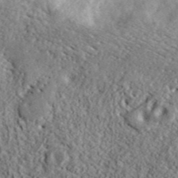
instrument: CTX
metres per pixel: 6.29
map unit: lHvf
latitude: 42.6868
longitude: -89.3671
